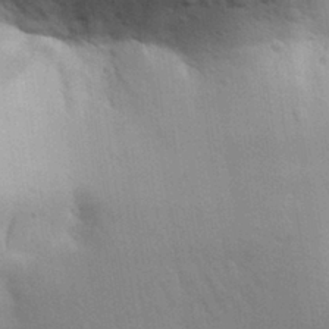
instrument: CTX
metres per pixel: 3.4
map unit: Aa
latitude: 30.4034
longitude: -145.4426
